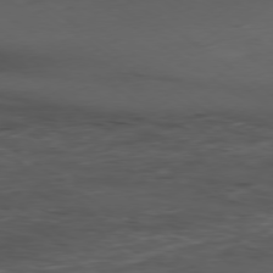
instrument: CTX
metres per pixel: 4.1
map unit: Ap
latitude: -79.5966
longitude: -58.4979
